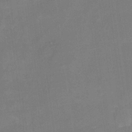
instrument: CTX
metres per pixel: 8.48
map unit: Nhu
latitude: -16.6897
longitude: -56.7057
